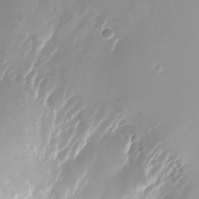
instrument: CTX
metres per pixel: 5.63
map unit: Nhu
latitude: -23.5021
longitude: -71.8016
